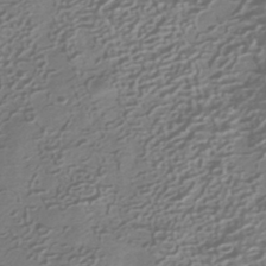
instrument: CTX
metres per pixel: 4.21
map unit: HNhu
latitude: -41.9178
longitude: 99.4265
